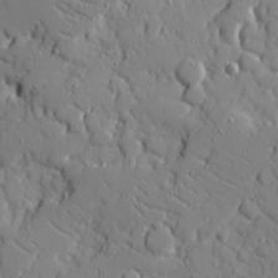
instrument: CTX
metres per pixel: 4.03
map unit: Ave
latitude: 11.0459
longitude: -101.3293
